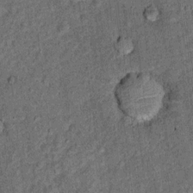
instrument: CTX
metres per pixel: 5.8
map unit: Ht
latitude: 9.3671
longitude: -38.4979
